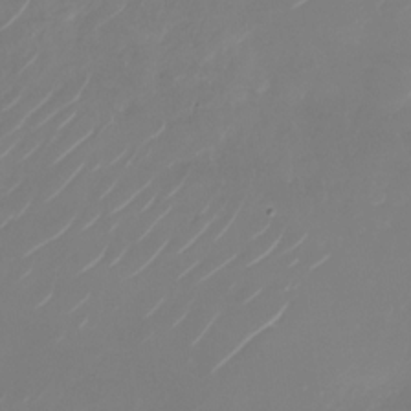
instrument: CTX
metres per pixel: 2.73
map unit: Nhu
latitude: -28.8786
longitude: -71.8205
